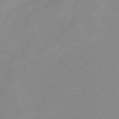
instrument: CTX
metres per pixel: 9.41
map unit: lHb
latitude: -33.7667
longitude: 69.7288
